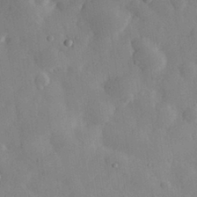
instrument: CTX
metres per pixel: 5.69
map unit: eHh
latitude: 30.6869
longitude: -78.3279
